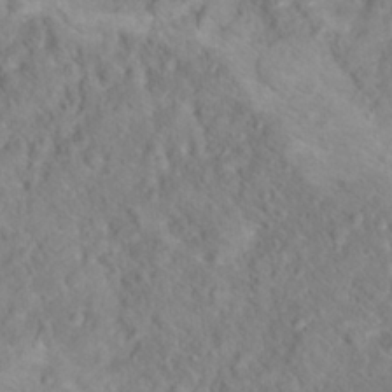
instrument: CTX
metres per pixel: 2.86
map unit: Hto
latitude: 18.0444
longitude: -38.2711
